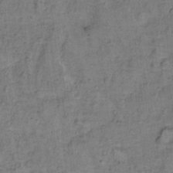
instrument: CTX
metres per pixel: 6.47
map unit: Ht
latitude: 8.7813
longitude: -38.7246
